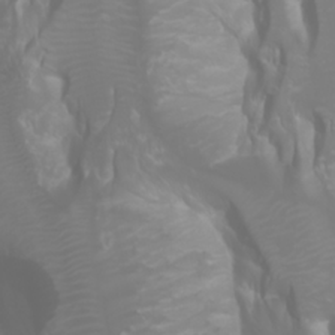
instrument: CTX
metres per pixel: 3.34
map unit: Htu
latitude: -0.8030
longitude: -75.7828
